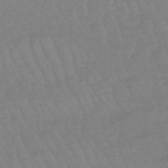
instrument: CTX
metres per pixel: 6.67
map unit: eHb
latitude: -48.5763
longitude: 86.1795
